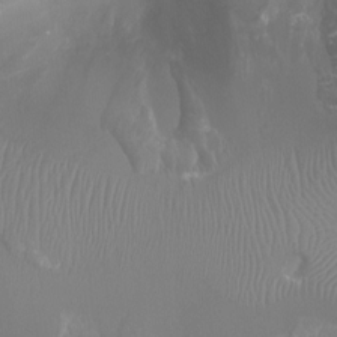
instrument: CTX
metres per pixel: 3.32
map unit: Ht
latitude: -0.9542
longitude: -17.6883
